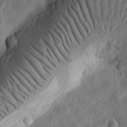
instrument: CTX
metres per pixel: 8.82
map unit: Ht
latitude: 10.6869
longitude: -75.3104
